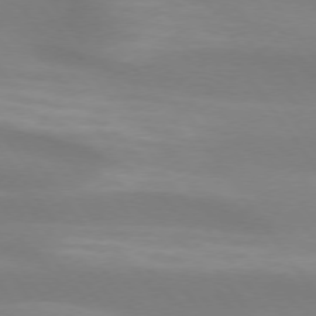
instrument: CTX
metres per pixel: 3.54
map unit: lApd
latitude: 74.0822
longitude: -49.6316
